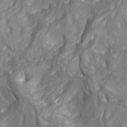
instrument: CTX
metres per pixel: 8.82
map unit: Hve
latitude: 32.0822
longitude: 149.2754
